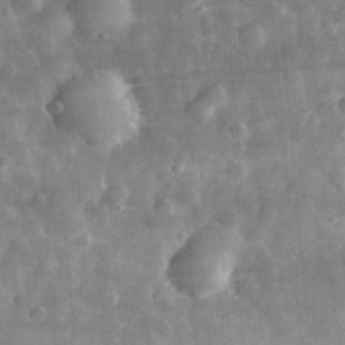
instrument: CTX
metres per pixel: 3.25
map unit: eHh
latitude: 31.5938
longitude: -71.5560
